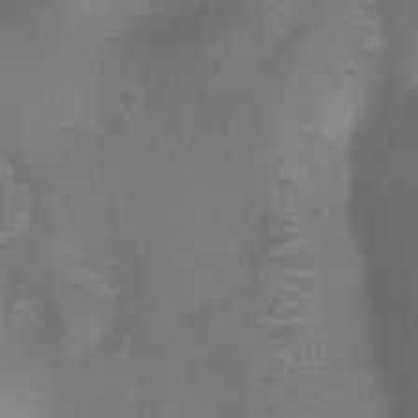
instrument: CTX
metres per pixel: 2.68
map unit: Ht
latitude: -6.0661
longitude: -28.3089
